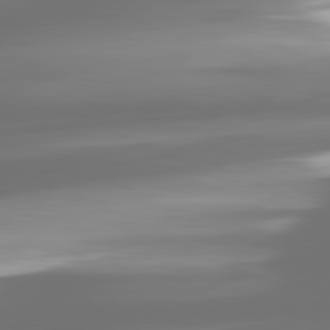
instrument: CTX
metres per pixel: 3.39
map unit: lApd
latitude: 81.2348
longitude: -139.5371
